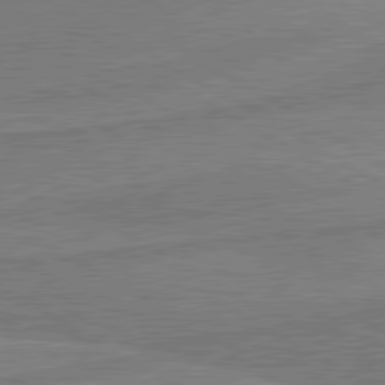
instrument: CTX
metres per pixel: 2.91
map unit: lApd
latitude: 80.4223
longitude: -175.8583
